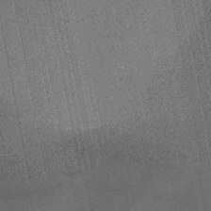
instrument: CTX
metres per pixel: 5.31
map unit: HNb
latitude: -50.8219
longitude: -42.1956
